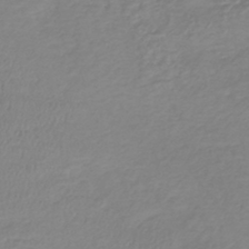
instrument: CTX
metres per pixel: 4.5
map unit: lHb
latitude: -40.3684
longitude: 72.3495
